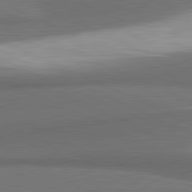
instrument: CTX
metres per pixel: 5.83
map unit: lApd
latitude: 81.7827
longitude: 175.1431
